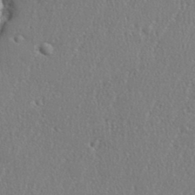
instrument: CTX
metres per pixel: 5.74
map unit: eHh
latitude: 34.9702
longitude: -132.2523
